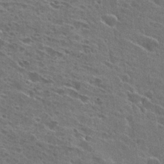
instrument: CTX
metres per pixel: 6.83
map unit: Hto
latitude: 27.6127
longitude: -45.5749
